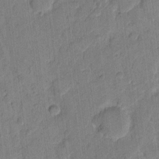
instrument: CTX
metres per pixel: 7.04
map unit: eHh
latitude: 11.4616
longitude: -65.6316
